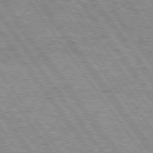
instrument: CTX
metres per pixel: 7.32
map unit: Hpe
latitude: 74.6679
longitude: -151.3103
